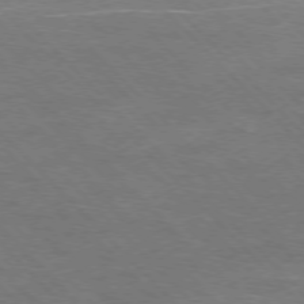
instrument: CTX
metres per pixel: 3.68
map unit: Hpe
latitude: -77.1242
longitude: -12.2901
